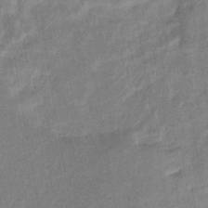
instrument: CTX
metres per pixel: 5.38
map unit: eHb
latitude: -34.5196
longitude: 74.1417
